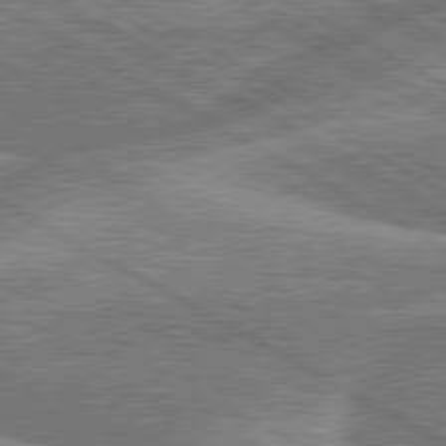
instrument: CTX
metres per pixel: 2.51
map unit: lApd
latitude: 79.9528
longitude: -134.4979
